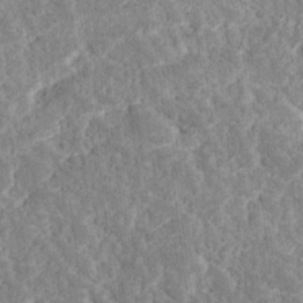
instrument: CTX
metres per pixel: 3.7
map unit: Ave
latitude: 17.8205
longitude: -135.2537
